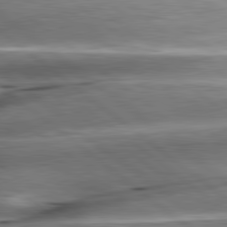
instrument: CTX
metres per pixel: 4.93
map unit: lApd
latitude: 80.4601
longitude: -143.7072
